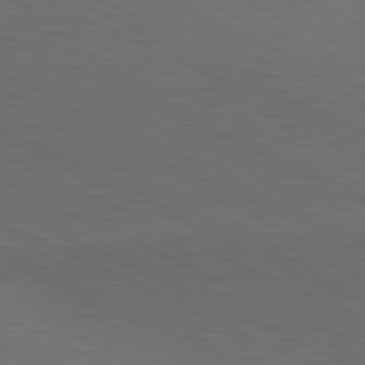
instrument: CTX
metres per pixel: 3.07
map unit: lApd
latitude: 81.3482
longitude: 148.5385
